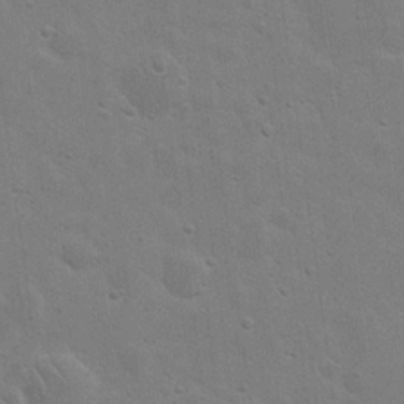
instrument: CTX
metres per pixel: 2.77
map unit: eHh
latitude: 20.3090
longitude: -62.3090
